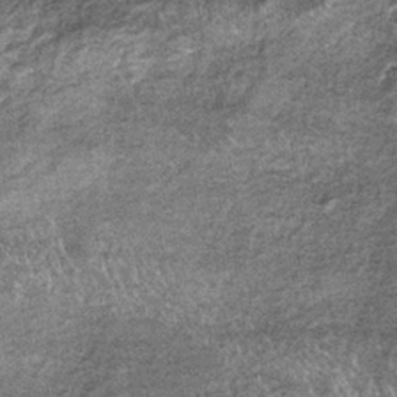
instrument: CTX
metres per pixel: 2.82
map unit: lHb
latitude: -36.6329
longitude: 67.1620
